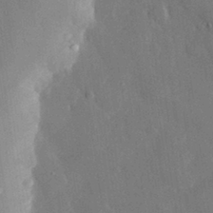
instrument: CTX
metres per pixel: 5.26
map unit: eHh
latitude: 30.1200
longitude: -80.9325
